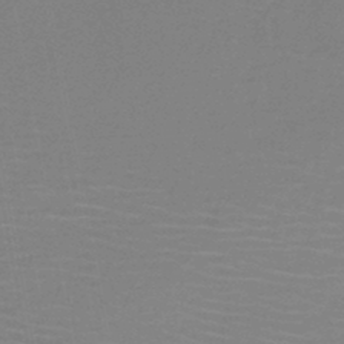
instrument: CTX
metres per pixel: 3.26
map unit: HNb
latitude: -46.4440
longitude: -39.6694
